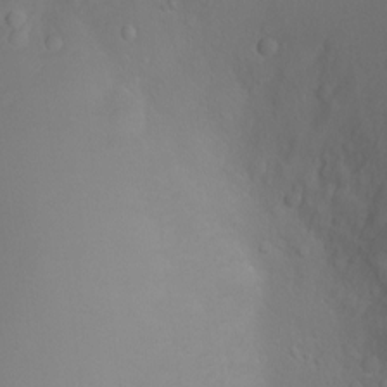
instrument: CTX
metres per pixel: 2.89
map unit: Ht
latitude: -2.1416
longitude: -27.1592
